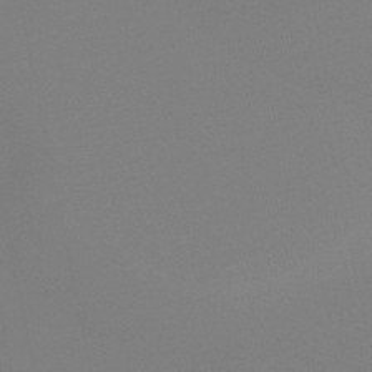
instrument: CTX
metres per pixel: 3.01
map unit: lHb
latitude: -41.9745
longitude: 75.8612
